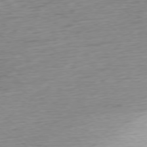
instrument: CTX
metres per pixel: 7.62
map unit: Ap
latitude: -78.1983
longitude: -71.2915
